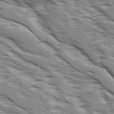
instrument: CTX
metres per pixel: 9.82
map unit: Ave
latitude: 16.4223
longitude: -129.6883
